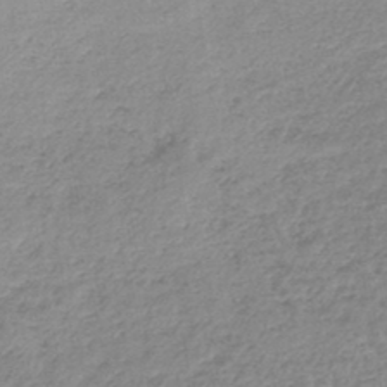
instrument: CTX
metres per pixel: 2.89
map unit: lHb
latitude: -44.7841
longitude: 71.8989
